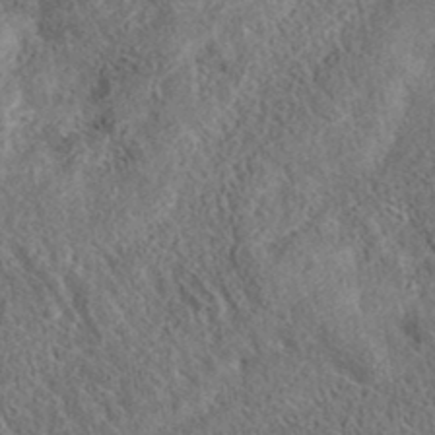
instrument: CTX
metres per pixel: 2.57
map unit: eAb
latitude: 36.3467
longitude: 113.2943
